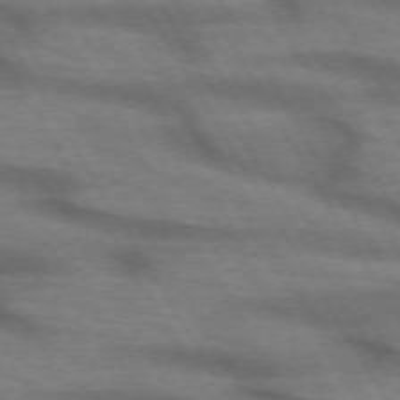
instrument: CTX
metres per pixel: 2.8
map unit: lApd
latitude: 73.0648
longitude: -57.9717
